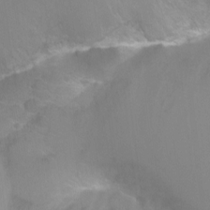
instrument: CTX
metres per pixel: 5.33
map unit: Ht
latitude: -8.1606
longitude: -35.1970
